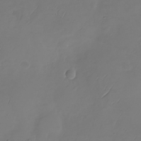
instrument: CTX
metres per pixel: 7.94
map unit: Nhu
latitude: -29.0675
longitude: -59.9717
